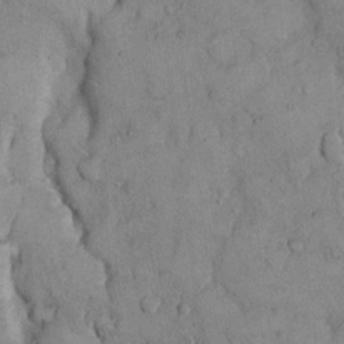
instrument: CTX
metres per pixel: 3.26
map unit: Hto
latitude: 9.7639
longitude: -59.8205
